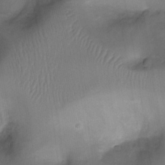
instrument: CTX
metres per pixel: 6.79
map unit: Ht
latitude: -18.0472
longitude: -44.7057
